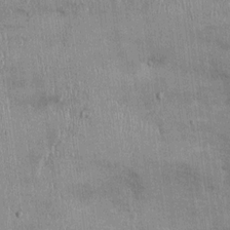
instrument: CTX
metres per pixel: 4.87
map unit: Ht
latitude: -2.9541
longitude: -13.7639
